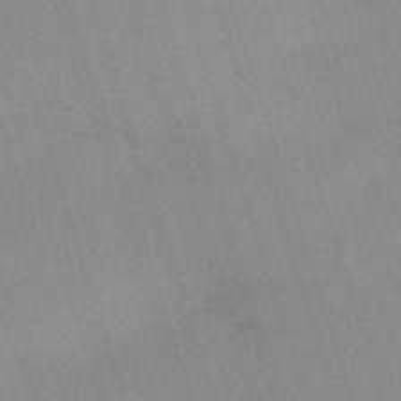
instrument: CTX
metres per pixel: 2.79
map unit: eHh
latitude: -62.5762
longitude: 49.8801
